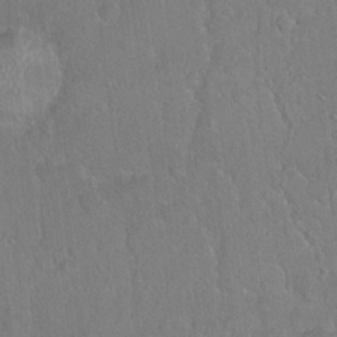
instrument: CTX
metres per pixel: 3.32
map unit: Hto
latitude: 15.0837
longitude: -40.2522
